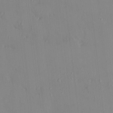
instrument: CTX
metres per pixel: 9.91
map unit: HNhu
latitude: 5.4804
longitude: 1.6722
